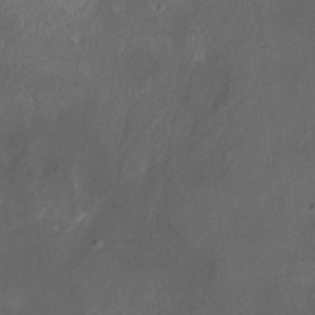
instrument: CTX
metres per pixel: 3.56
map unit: HNhu
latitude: 5.2537
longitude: 12.8975
